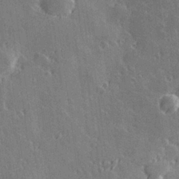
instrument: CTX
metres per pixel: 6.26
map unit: Hve
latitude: 27.9339
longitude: 145.8800
